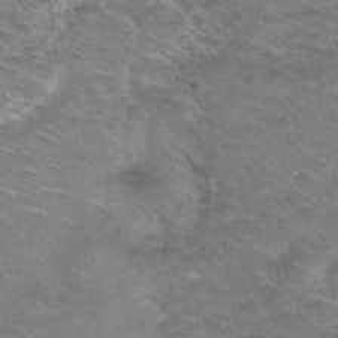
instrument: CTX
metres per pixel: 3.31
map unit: Nhu
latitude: 28.0822
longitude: -49.8205
